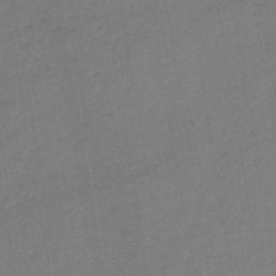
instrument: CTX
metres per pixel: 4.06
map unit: HNb
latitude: -47.0486
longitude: -38.0444
